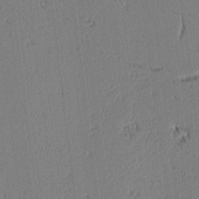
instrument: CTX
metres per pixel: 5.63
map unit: lAvf
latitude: 1.4237
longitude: -106.9703
